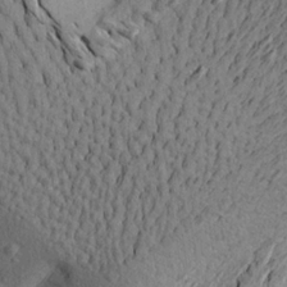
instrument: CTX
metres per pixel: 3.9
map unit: Aa
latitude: 21.5560
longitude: -149.3104
